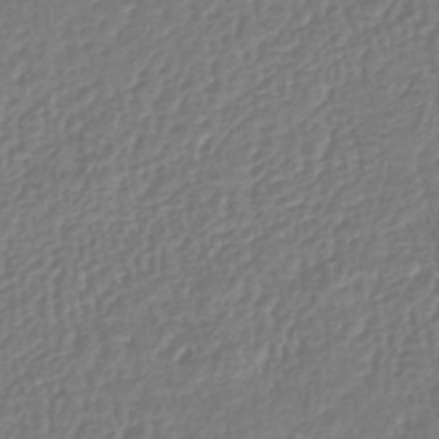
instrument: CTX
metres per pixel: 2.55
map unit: lHb
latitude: -41.8611
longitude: 61.3699
